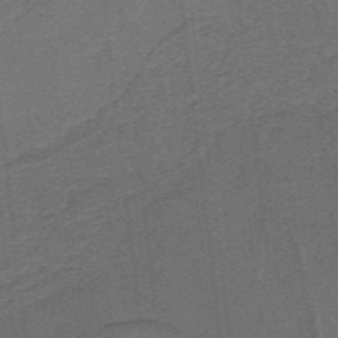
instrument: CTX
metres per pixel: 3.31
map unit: lHb
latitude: -39.8611
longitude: 54.1417
